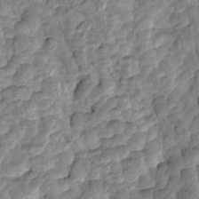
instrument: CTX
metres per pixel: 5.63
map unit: eHh
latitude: -1.2187
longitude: 14.7841
